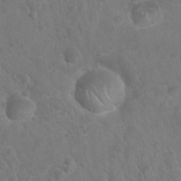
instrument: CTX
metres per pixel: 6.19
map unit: Nhu
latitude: 27.2726
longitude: -62.9514
